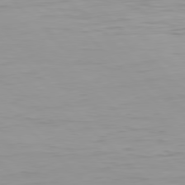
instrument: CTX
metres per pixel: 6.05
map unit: Hpe
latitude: 77.5749
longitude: -167.4048
